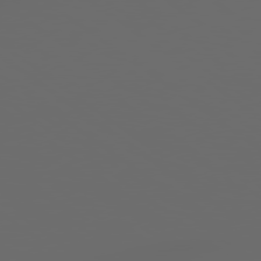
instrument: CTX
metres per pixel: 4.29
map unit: Hpe
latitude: 77.9528
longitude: -179.2915
